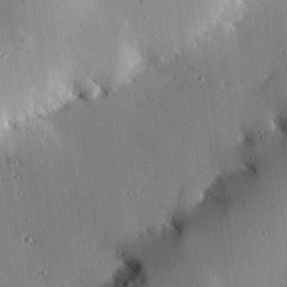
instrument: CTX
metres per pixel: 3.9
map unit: eHh
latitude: 22.9514
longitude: -90.4601
